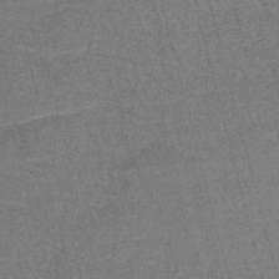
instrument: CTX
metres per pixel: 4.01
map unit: lHb
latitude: -43.6910
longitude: 55.9745
